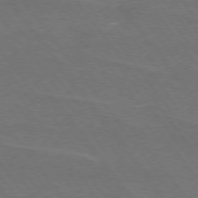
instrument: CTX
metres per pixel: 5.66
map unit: lApd
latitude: 74.9325
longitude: -57.4615
